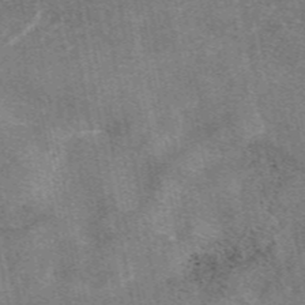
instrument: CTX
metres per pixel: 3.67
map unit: eAb
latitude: 47.5749
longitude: 121.4076
